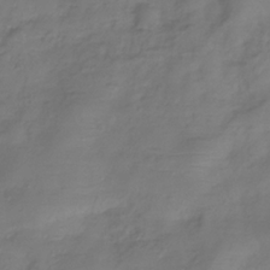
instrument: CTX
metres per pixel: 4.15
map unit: Hve
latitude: -32.7464
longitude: 91.1998
